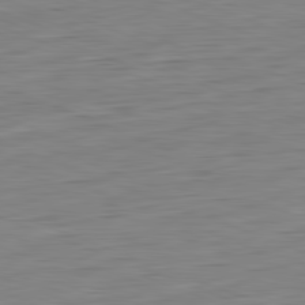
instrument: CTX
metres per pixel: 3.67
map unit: Hpe
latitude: -81.8045
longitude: 9.8422
